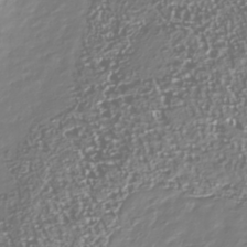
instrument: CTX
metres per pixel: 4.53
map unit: Nhu
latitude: -40.3495
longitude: -82.9135
